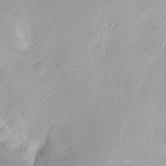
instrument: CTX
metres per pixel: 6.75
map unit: Nhu
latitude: -13.5588
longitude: -40.7057
